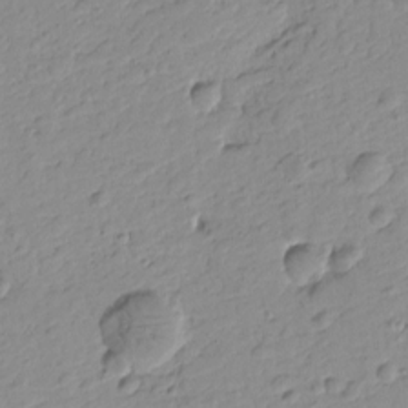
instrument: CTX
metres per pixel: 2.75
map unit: Htu
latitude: -0.1795
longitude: -175.4804
